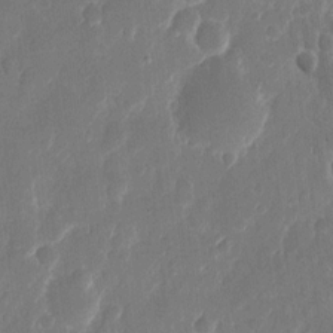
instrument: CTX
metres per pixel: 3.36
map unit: eHh
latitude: 10.6680
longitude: -70.6679
